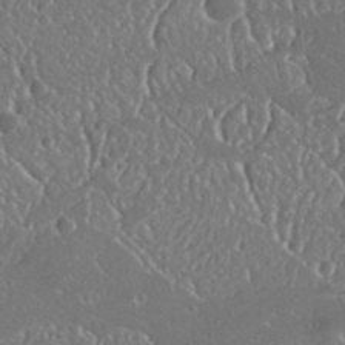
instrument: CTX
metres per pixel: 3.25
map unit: Nhu
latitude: 25.5749
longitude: -57.8394
